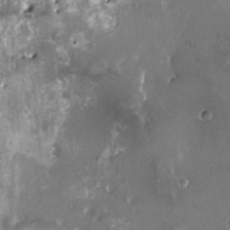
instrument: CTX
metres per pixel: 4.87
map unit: HNhu
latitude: 0.6490
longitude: 6.3495
